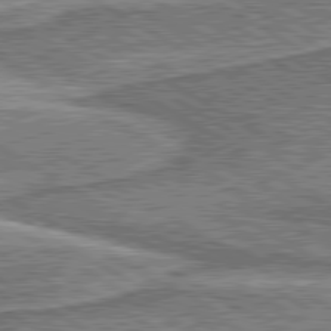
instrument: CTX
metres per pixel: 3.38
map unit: lApd
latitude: 80.2900
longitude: 172.1039
